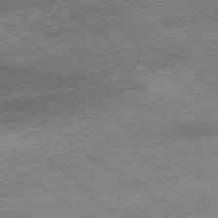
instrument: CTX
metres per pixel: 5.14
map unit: Ap
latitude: -79.5777
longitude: -91.7639
